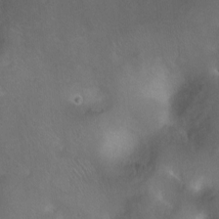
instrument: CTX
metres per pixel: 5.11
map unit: Nhu
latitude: -13.6722
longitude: -40.4034
